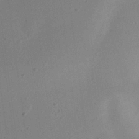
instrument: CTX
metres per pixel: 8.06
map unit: eHh
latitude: 24.1766
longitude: -70.1956
